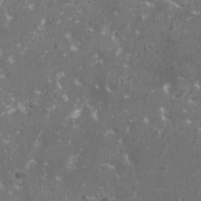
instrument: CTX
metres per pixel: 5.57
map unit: HNhu
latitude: 0.9702
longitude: 6.8597
